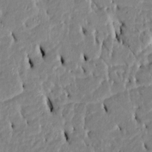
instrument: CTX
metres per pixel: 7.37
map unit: Htu
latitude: 3.2726
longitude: 151.3132
